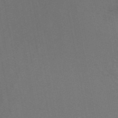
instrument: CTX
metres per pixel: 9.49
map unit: ANa
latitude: 48.7813
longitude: -73.9339
